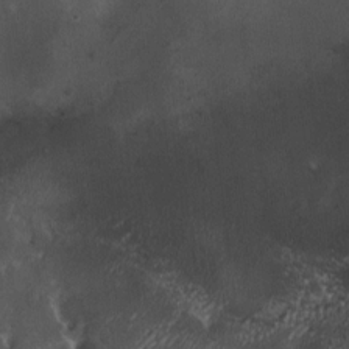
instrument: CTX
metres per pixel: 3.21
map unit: HNhu
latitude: 4.8758
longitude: 7.6910
